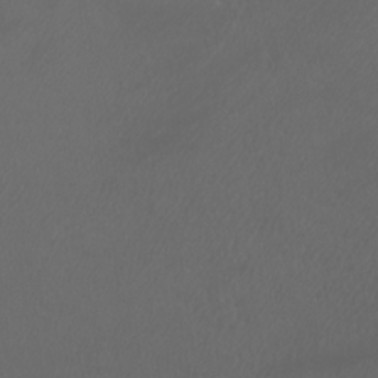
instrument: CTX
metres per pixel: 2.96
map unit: Htu
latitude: -6.5951
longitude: -68.9136
